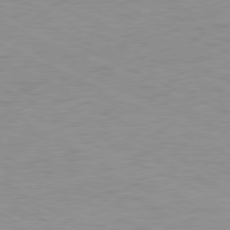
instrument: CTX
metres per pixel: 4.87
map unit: Ap
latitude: -78.5195
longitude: -73.0270
